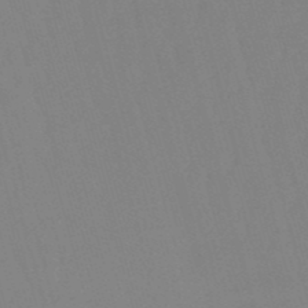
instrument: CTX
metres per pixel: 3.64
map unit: eHb
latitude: -50.5385
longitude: 75.8045
